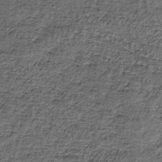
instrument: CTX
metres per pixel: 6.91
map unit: lHb
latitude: -39.4265
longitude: 66.3496
